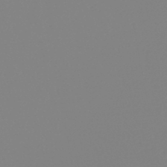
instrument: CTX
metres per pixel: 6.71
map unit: HNb
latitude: -45.8800
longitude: 55.3510
